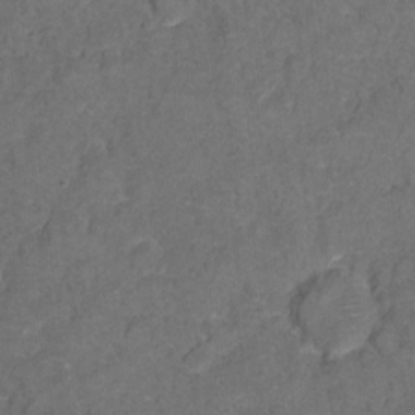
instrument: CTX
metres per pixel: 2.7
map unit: Hto
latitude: 5.5749
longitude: -36.2901
